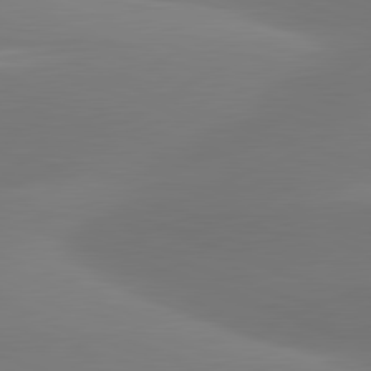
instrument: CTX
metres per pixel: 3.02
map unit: lApd
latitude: 81.7072
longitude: -163.4049
